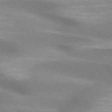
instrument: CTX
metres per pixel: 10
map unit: lApd
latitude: 74.9136
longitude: -63.8206
